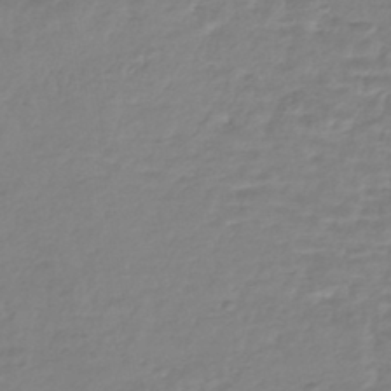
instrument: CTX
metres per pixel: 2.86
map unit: HNhu
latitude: -44.0472
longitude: 105.3320
